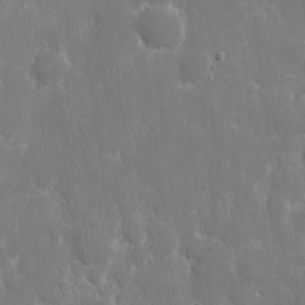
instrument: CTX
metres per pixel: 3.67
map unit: eHh
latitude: 8.8002
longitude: -70.4412
